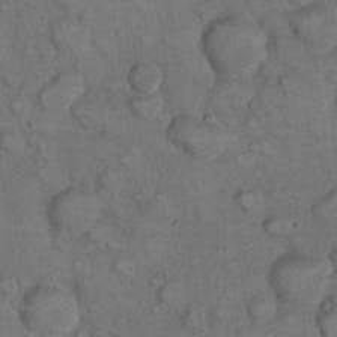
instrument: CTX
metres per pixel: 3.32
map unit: eHh
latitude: 22.6112
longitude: -60.3467
